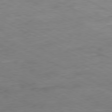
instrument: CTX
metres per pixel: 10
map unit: Ap
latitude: -80.5763
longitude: -75.6694
